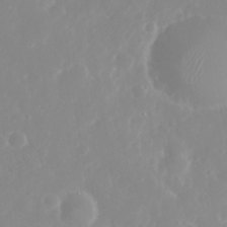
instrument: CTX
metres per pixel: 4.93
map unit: eHh
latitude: 31.4616
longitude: -59.3104
